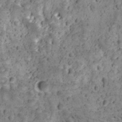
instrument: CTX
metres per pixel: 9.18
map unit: Ave
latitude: 11.7828
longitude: -105.3104
